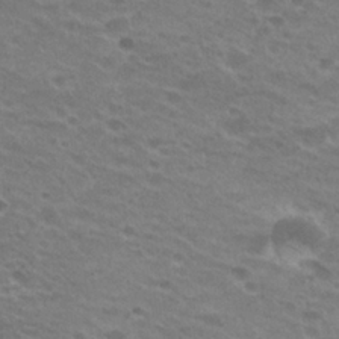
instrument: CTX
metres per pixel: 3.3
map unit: Hto
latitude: 26.1011
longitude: -29.5938
